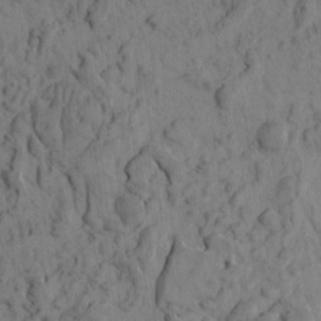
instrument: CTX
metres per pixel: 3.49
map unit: eHh
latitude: -1.0865
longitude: 17.0298
